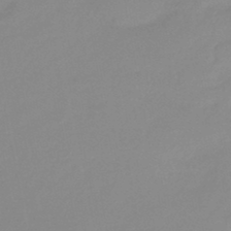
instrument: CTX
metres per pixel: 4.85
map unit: eHb
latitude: -44.5007
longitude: 88.1228
